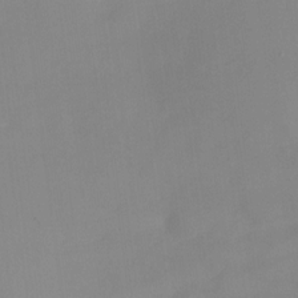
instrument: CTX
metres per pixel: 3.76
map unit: HNhu
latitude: -23.5966
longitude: 49.8045
